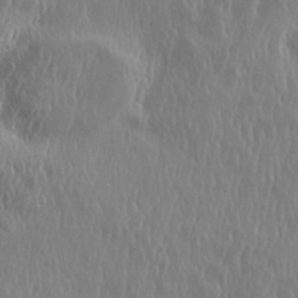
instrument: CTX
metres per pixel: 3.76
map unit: eHh
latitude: 34.0633
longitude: -133.3293
